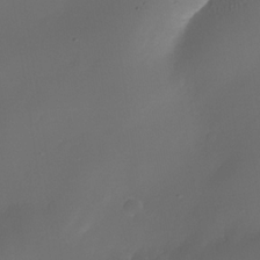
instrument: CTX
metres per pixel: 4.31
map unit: Nhe
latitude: -34.6707
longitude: -144.8380
